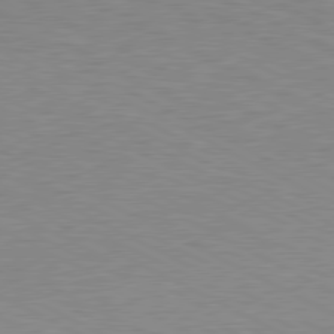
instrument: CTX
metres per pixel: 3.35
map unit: Hpe
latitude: 79.6127
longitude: -128.0255
